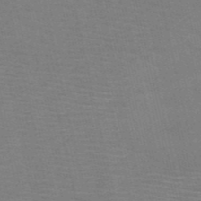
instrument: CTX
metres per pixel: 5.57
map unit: HNb
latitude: -53.5210
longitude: -45.9339
